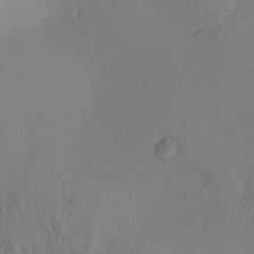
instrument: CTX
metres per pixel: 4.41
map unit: eHh
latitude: -1.0109
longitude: 15.2376
